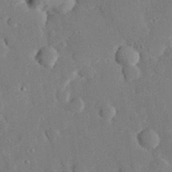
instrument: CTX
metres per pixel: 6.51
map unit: eHh
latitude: 29.3859
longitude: -81.0458
